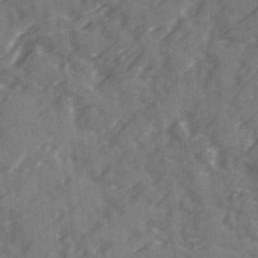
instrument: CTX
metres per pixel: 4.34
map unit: Ave
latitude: 19.7260
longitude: -130.8380
